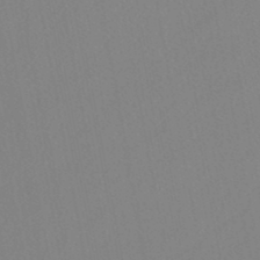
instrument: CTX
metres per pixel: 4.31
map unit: lHb
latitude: -46.1039
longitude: 75.3699
